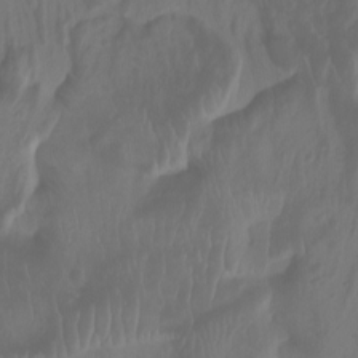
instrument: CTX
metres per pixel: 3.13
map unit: Nhu
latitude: -8.5196
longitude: -79.1970
